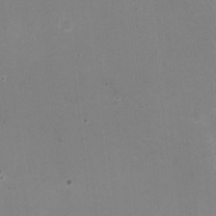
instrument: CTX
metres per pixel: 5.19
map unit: HNhu
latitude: -1.9367
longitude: -3.1025
